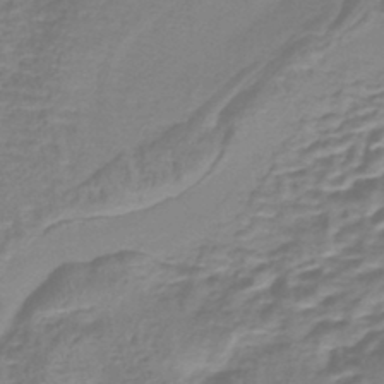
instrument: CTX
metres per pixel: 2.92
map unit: lHb
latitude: -41.1998
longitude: 59.0297
